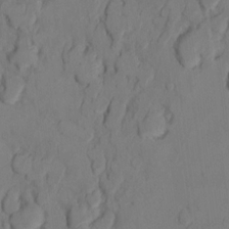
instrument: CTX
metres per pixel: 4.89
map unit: Ht
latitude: 10.5735
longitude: -32.2711
